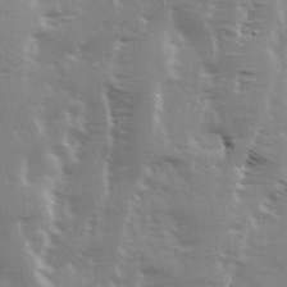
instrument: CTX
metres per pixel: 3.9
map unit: Ave
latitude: 13.5938
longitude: -103.1970
